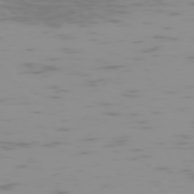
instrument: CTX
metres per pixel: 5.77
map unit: Hpe
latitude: -74.2929
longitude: 6.1983
